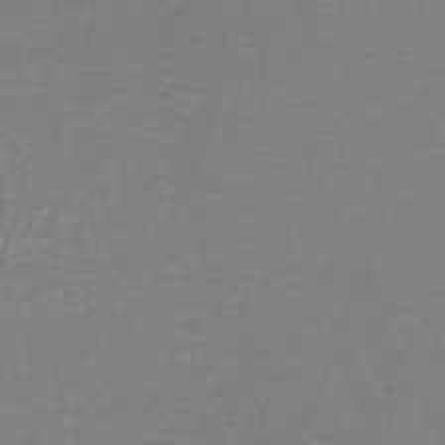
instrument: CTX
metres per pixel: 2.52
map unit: lHb
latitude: -43.1242
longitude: 72.6896
